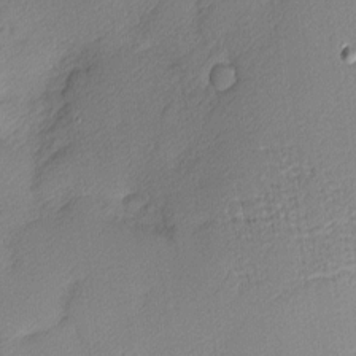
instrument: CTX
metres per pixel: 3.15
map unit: Nhu
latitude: 2.0444
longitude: -75.4238
